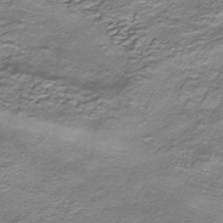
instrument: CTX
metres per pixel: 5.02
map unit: HNhu
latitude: -40.9919
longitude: 109.2754
